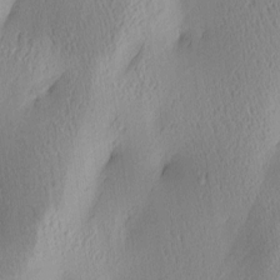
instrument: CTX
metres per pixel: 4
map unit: lAa
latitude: 4.5735
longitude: -117.6127
